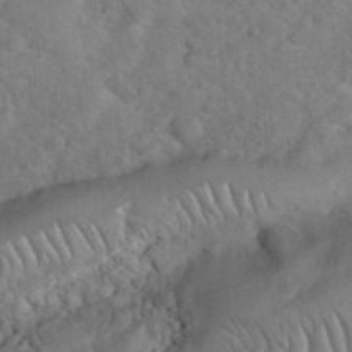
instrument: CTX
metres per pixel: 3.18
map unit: eHh
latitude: 36.3279
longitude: -64.8380
